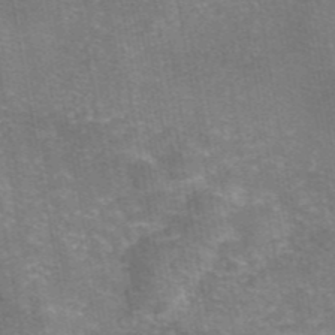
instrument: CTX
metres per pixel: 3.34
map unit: eAb
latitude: 46.2712
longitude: 105.8800
